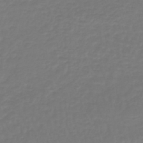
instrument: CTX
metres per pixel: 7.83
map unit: lHb
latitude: -42.1794
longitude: 60.6707
